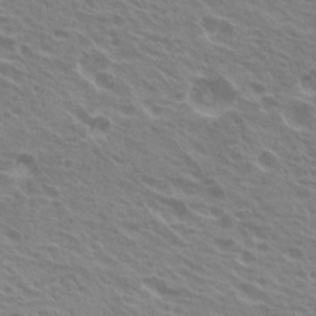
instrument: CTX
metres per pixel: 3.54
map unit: Hto
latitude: 23.3482
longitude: -31.3482
